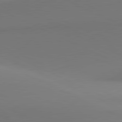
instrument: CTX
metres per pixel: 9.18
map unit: lApd
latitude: 81.3859
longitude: 144.8786
